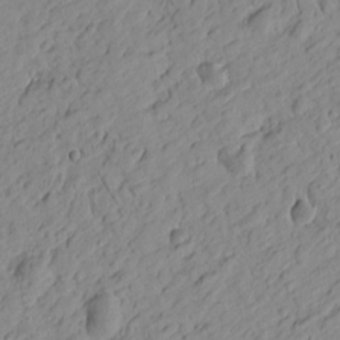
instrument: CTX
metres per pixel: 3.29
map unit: Htu
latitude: -0.5952
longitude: -175.1970
